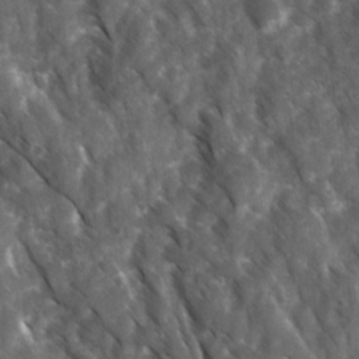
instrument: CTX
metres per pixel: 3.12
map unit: Ave
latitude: 17.2726
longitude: -131.3104
